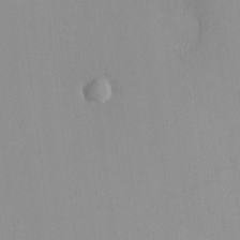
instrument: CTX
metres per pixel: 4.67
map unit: HNhu
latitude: -1.6911
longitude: -7.2915
